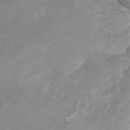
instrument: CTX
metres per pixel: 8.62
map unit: Nhu
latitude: -13.6722
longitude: -64.2523
